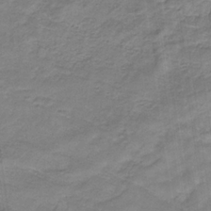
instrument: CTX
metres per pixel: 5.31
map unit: eHb
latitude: -32.3307
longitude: 67.6155
